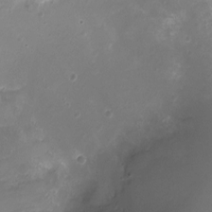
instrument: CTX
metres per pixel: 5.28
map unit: Ht
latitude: -7.9745
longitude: -19.2726
